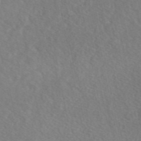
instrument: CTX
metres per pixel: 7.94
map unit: eAb
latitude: 48.1389
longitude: 117.7099
